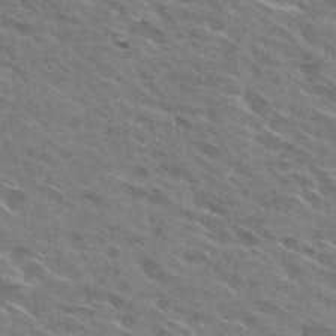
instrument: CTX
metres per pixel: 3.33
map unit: Hto
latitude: 29.7827
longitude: -44.5923
